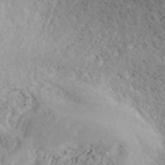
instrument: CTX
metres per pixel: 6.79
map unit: ANa
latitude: 41.9528
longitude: 55.1053
